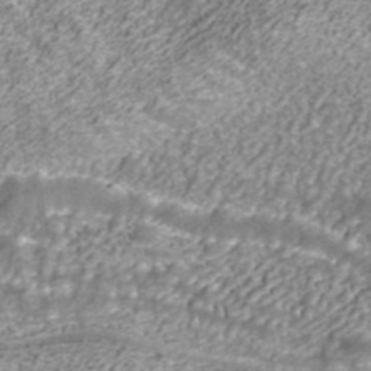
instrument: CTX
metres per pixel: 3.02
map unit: ANa
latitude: 42.1011
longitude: 27.3131
